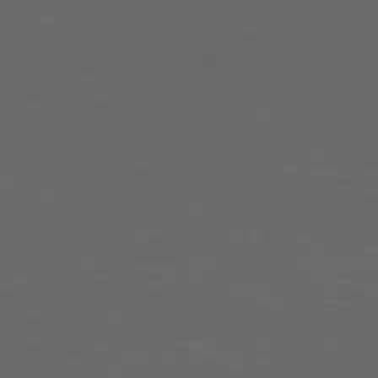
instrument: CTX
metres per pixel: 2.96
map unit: Ap
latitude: -77.7478
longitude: -75.9906
